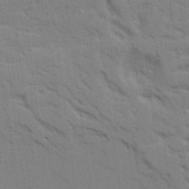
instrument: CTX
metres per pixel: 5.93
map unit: Ave
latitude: 23.8205
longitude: -130.5357
